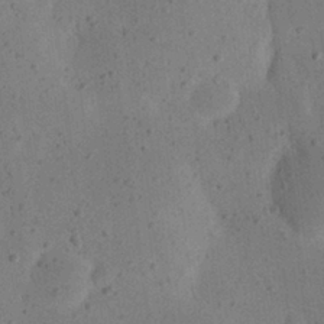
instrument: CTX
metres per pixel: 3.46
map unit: eHh
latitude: 24.3845
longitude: -70.4223
